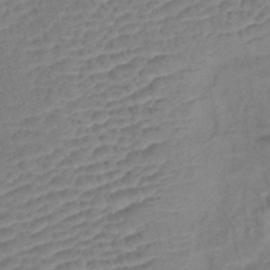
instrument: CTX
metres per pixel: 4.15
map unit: lHb
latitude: -42.2172
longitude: 78.2172
